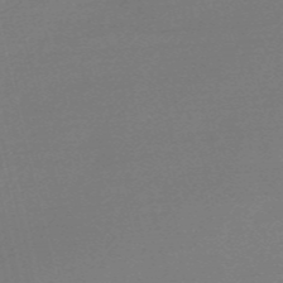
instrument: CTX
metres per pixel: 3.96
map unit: Nve
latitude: -56.5951
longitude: 62.6896
